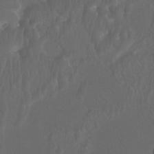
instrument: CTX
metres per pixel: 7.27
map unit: Ht
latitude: -12.1795
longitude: -44.2900
